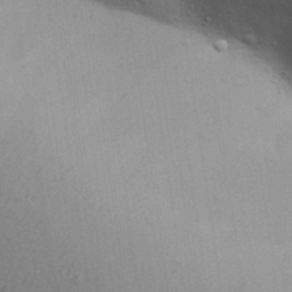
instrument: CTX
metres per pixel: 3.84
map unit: Aa
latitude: 30.9136
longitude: -145.8016
